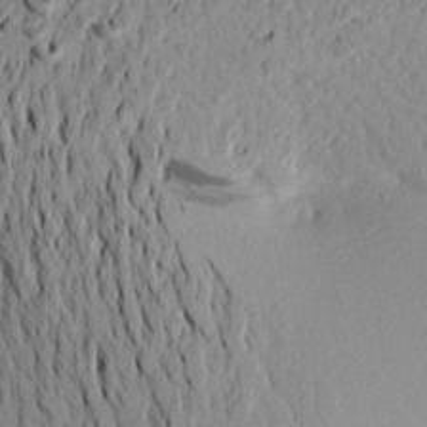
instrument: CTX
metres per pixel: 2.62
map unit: Aa
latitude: 20.8947
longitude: -149.0647
